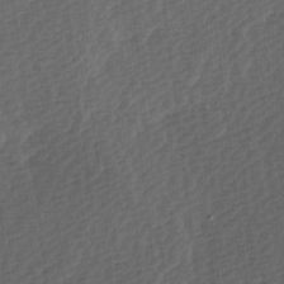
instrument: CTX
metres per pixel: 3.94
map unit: Ave
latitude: 9.4049
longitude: -106.8002
